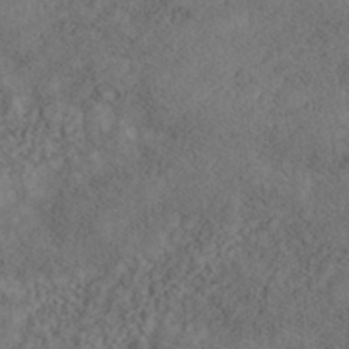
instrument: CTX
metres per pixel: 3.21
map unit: Nhe
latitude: -40.8408
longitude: -111.1403
